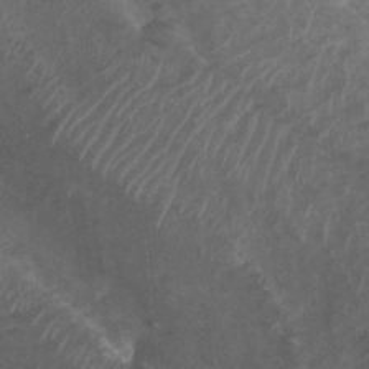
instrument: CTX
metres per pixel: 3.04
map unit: Ht
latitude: 2.4034
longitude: -19.8205
